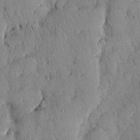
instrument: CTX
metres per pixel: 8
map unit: Nhu
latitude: 28.2711
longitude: -69.2537
